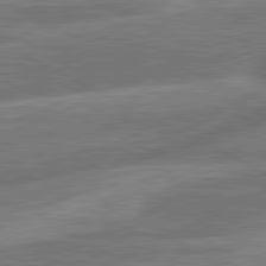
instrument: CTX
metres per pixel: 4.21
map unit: lApd
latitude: 81.2159
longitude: -166.5545
